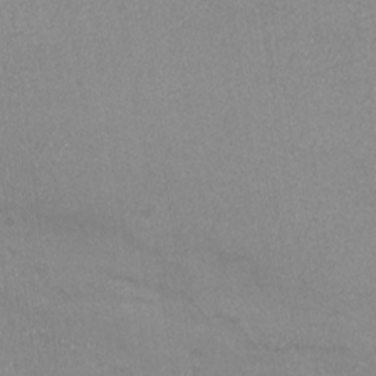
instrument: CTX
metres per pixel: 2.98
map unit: eHh
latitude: -7.3698
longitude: -77.5182
